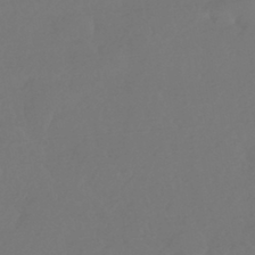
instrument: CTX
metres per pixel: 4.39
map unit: HNhu
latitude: -43.1431
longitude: 93.6722
